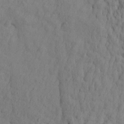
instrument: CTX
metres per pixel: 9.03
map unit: Htu
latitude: -2.9163
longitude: -175.3482
